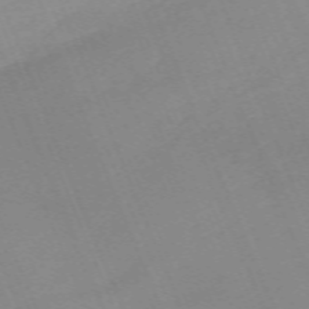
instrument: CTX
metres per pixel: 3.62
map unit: Nhu
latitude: -67.1242
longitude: 38.6897
